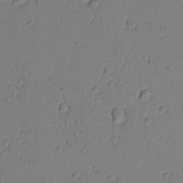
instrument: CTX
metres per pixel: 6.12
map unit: lAvf
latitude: 8.6491
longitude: 167.1998
